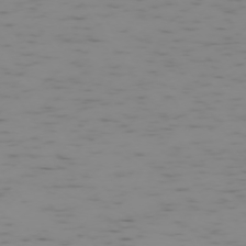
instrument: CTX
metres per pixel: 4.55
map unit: Ap
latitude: -73.7855
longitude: -73.0837
